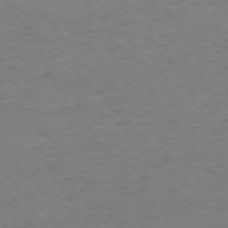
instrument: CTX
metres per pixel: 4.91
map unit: Ap
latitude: -74.8597
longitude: -85.7261
